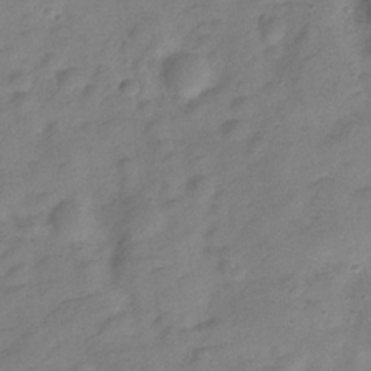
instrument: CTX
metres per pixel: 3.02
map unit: Hve
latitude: -28.1228
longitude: 92.4251
